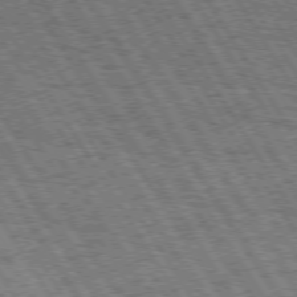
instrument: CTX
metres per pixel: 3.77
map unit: Hpe
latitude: 73.7450
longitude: -126.2901
